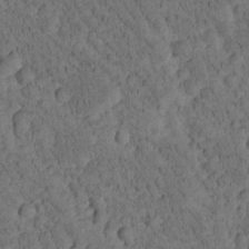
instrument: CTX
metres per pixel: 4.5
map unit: Htu
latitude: -3.5399
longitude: 174.8407
